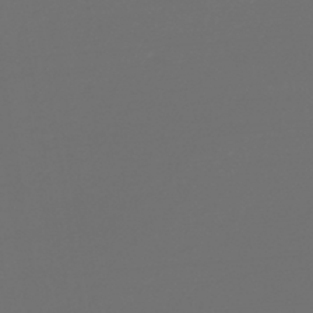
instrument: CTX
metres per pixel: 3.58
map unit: lHb
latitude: -45.5399
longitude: 76.0283
